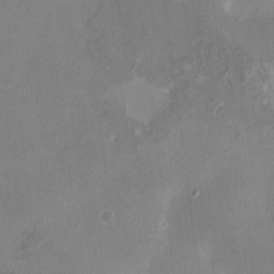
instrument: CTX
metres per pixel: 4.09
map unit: HNhu
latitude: 5.4615
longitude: 3.2753
